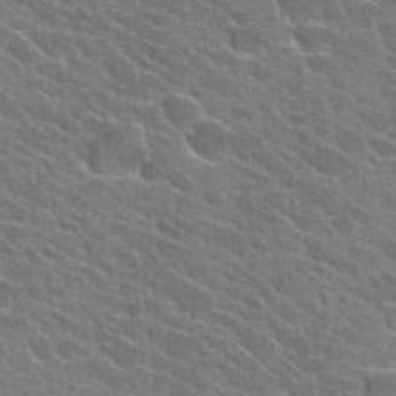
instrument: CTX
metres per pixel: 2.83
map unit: Hto
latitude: 24.9891
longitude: -36.7058
